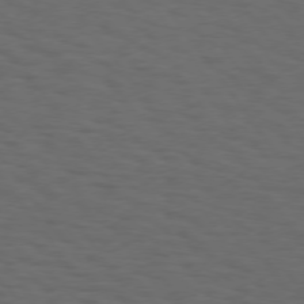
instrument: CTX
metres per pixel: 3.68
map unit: Hpe
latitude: 74.2900
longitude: -130.9514
